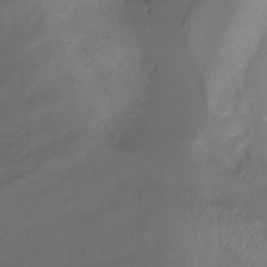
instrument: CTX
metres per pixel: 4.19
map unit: Nhu
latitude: -9.3321
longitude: -46.8191
